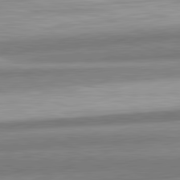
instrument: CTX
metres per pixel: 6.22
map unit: lApd
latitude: 82.3278
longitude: 178.9163
